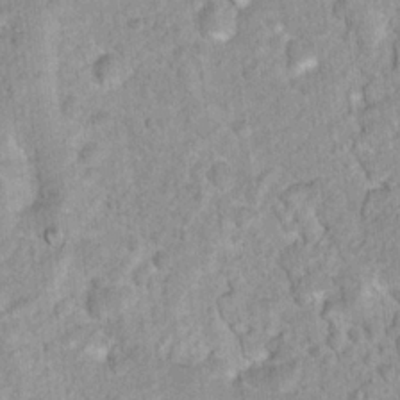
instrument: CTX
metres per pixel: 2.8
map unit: Nhu
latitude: 16.6868
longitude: -31.4238
